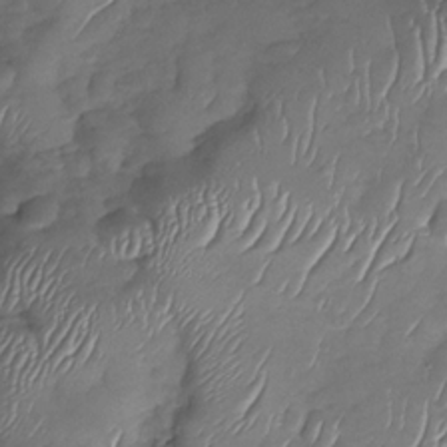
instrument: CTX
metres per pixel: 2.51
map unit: Nhu
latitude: -30.1417
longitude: -60.7057
